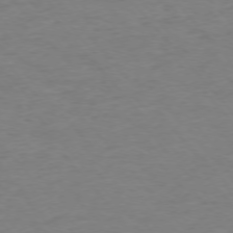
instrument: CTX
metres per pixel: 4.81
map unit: Ap
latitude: -76.2739
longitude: -83.7260
